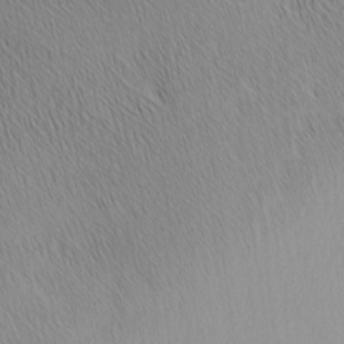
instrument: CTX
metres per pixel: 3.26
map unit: Nhu
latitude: -5.5021
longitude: -151.1592
